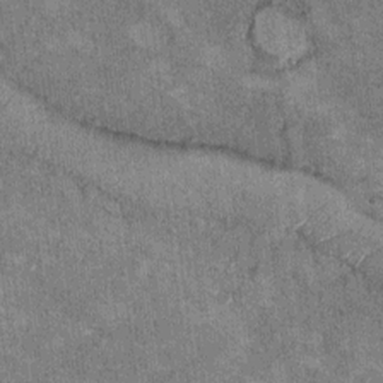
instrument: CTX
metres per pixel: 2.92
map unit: Hto
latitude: 10.3656
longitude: -36.2333
